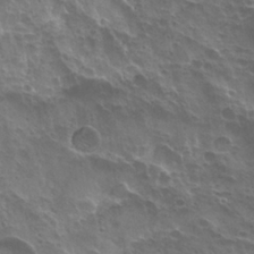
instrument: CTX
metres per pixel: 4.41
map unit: Hto
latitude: 23.5938
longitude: -30.7058
